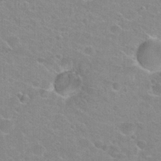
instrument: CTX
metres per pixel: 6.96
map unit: Hto
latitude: 23.2726
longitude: -43.8961
